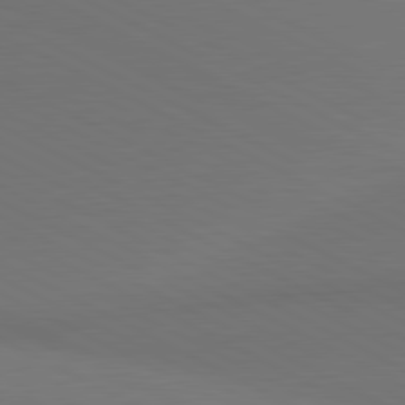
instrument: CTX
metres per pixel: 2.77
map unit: lApd
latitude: 80.9514
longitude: 138.5196
